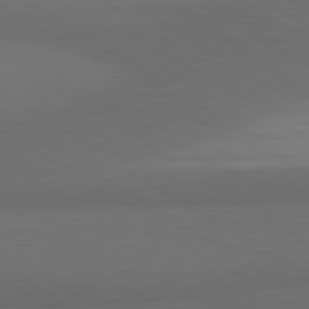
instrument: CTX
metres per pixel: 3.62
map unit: lApd
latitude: 80.8947
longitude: 160.9542
